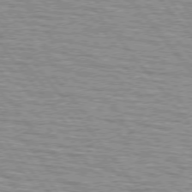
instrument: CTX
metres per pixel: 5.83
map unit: lApd
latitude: 75.2915
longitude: -76.4790
